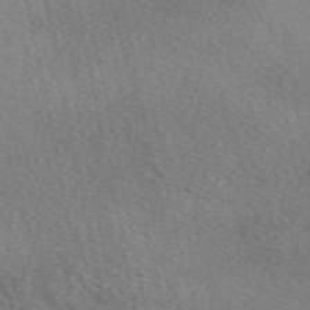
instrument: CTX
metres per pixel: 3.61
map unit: eAb
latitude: 50.0822
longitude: 116.9352
